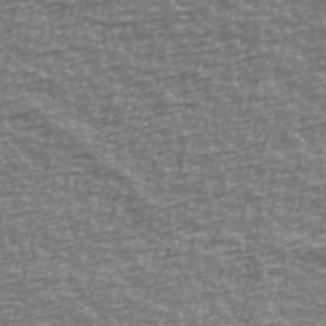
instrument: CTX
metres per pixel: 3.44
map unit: Ave
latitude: 40.2900
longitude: -114.0633
